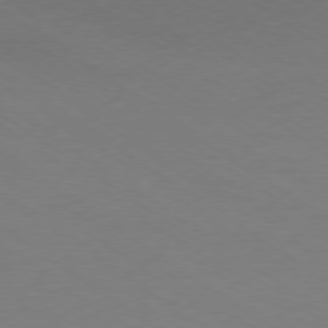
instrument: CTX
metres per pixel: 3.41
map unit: Ap
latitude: -78.6140
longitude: -74.4979
